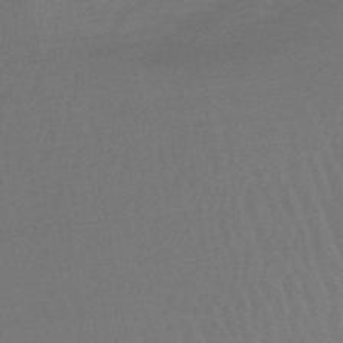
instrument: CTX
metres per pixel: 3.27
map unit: lHb
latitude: -42.9163
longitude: 73.8044
